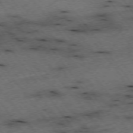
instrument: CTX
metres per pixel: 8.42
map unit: Hpe
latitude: -75.3510
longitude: -17.5938
